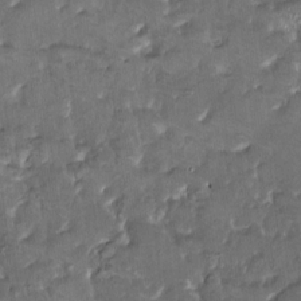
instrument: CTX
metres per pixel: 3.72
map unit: HNhu
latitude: 5.2348
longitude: 10.6896
